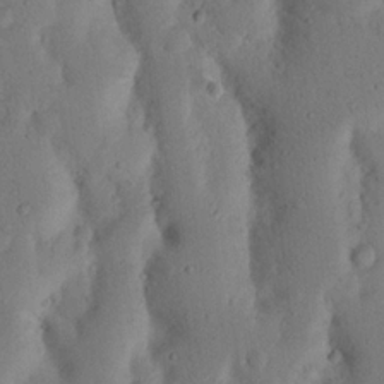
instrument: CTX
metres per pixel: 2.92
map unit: Nhu
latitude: 18.8380
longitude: -75.6883
